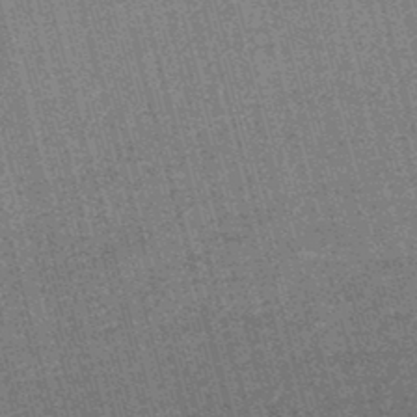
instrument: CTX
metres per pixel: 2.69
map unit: lHb
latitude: -46.1983
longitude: 77.9745
